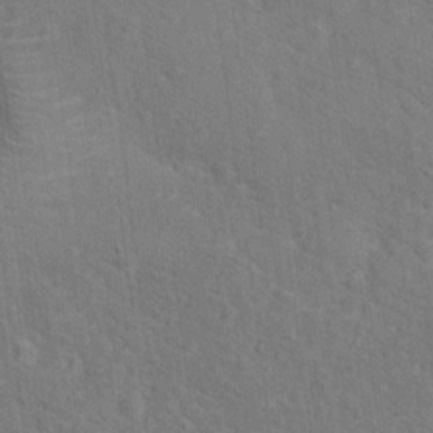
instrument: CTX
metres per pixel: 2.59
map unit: Hto
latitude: 14.7625
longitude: -38.2711
